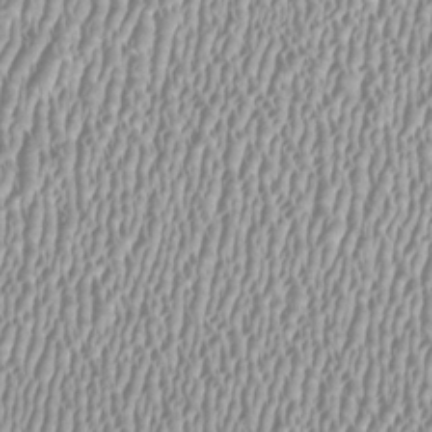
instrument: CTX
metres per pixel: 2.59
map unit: HNhu
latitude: -0.0283
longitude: -0.4601
